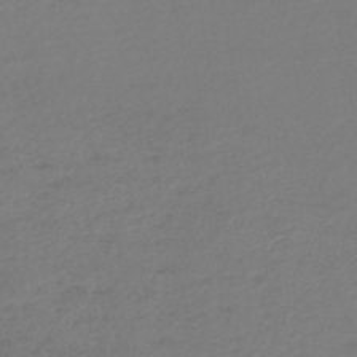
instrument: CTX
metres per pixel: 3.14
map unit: lHb
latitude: -45.5588
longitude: 68.1227
